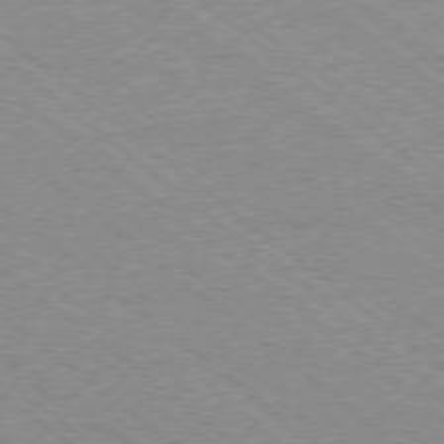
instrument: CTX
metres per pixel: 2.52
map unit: Ap
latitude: -78.6329
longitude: -83.8016
